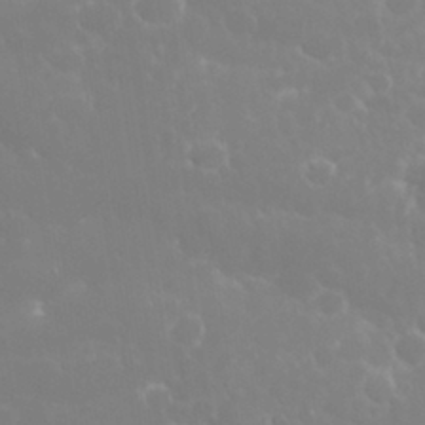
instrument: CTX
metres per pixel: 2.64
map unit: eHh
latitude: 32.4412
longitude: -60.7435
